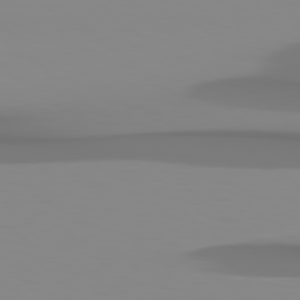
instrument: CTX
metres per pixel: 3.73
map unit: Hpe
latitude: 78.5924
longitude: -136.0633
